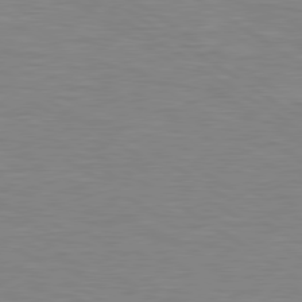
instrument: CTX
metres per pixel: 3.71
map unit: Hpe
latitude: 79.3671
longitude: -127.9528
